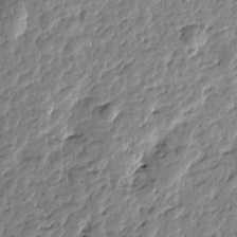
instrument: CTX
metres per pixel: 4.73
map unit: Htu
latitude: -1.7478
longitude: -178.9703
